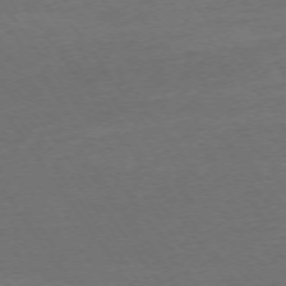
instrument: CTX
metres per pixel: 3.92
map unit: Ap
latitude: -74.9731
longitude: -85.4804
